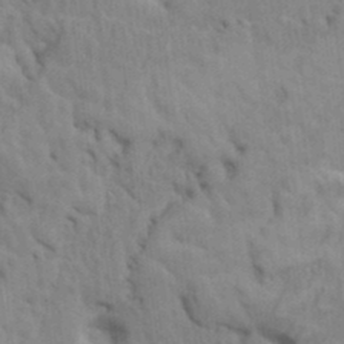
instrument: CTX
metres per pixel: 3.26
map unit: HNhu
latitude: 4.5168
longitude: -2.7813
